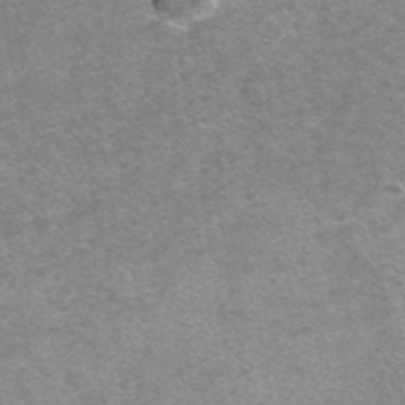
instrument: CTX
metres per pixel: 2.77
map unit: ANa
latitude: 43.5749
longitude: 24.7085
